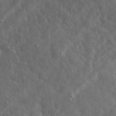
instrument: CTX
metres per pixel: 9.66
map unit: lHvf
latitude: 36.4412
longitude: -87.8961
